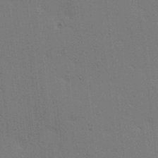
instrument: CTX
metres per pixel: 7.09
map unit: lAa
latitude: 12.1200
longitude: -108.6301
